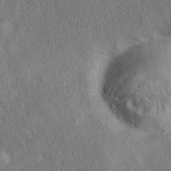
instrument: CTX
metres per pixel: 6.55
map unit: eAb
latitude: 35.6694
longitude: 111.2942
